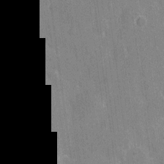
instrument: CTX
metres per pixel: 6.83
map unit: eHh
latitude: 7.3104
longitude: -68.1578
